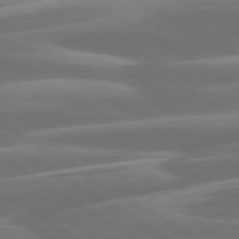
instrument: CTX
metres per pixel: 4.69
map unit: lApd
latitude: 79.9906
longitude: -127.9528
